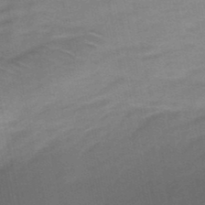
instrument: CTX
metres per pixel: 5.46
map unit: HNb
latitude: -48.8030
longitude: -47.9717
